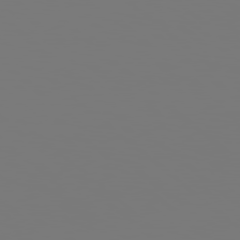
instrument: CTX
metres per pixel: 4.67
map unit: Hpe
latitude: 78.3090
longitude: -177.8205
